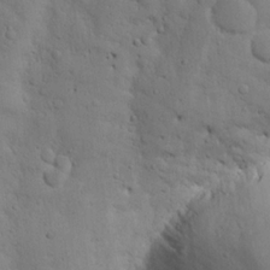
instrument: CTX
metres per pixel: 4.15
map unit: Nhu
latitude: 19.6316
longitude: -75.4426
